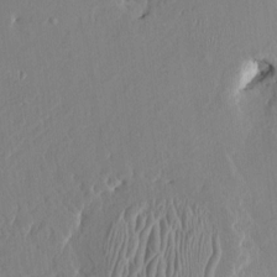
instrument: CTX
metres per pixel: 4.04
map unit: HNhu
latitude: 4.1011
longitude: -4.5168
